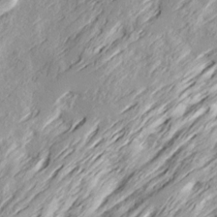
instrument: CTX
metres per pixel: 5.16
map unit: Ave
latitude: 15.4994
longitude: -136.8191
